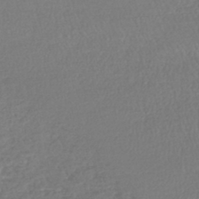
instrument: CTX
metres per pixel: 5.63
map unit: lHb
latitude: -42.5006
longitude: 68.9163
